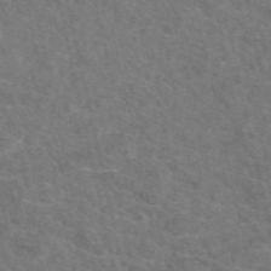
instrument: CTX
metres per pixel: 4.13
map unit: eAb
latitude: 49.5560
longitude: 112.0850
